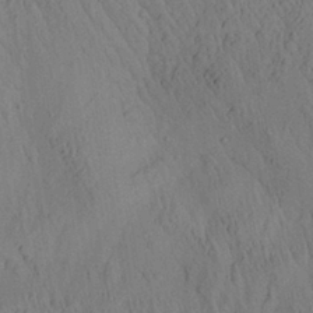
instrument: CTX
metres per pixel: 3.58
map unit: Aa
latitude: 26.6302
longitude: -141.8961
